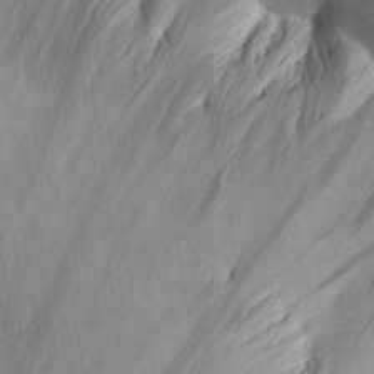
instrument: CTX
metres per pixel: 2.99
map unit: Aa
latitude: 28.7246
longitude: -136.9892
